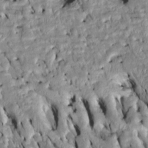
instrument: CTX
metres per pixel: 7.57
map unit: Htu
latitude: -7.0108
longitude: 144.3117
